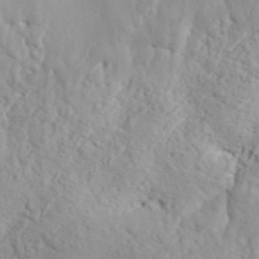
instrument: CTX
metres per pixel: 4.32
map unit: ANa
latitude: 41.8583
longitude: 52.6518
